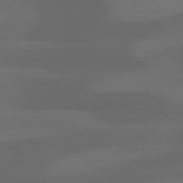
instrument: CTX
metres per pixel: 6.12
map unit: lApd
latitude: 81.2726
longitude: 122.9353
